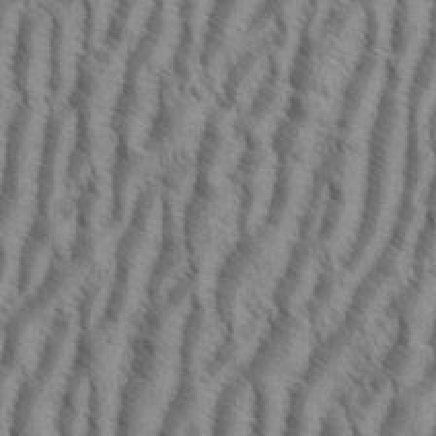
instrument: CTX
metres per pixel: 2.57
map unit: eHh
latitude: 34.5734
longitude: -138.4412
